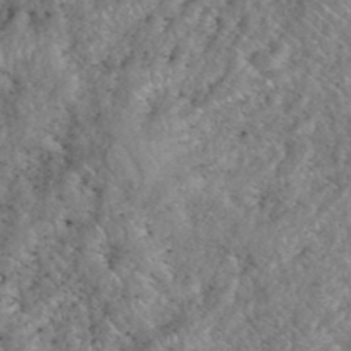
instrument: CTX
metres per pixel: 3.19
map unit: eHh
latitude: 40.2900
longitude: -57.4426
